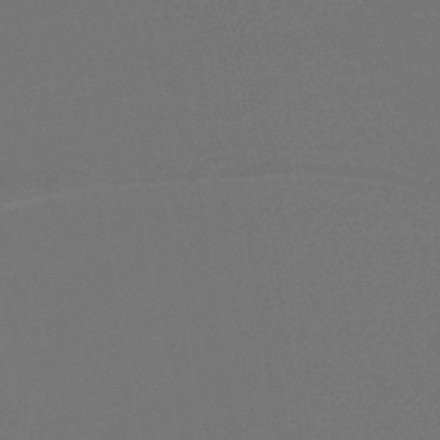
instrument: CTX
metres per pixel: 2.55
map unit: lHb
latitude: -38.7085
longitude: 55.4077
